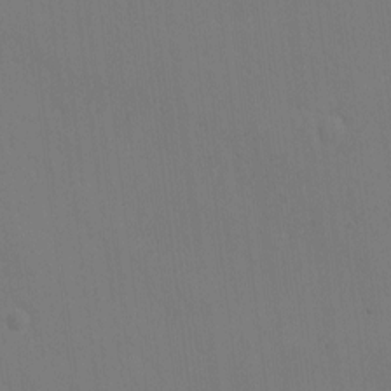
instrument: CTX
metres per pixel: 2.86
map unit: eHh
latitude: -8.1984
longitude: -69.0836
